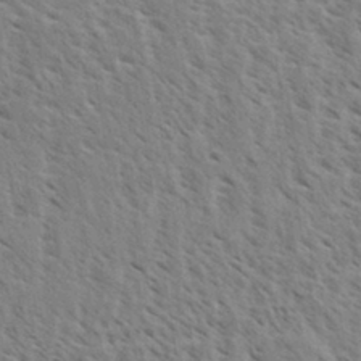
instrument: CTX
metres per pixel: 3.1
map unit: eHh
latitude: 33.9906
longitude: -140.8380
